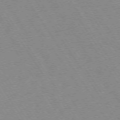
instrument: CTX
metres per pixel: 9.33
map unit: Ap
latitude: -73.5588
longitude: -71.4804
